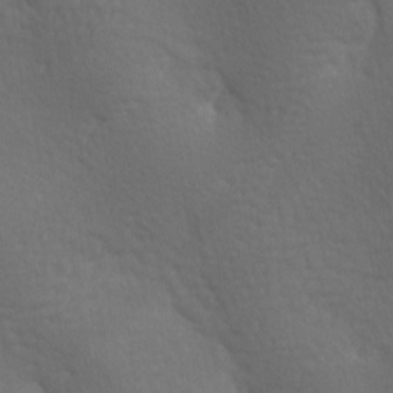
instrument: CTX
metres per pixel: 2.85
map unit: lAa
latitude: -9.5210
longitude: -125.8772
